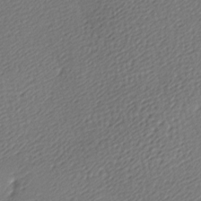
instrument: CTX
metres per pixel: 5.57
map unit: lAa
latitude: -9.4076
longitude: -127.1970
